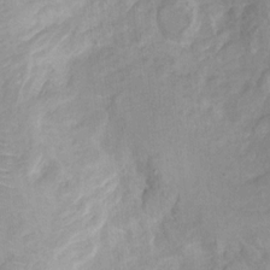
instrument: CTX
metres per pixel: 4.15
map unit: Hto
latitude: 7.1970
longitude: -36.4601
